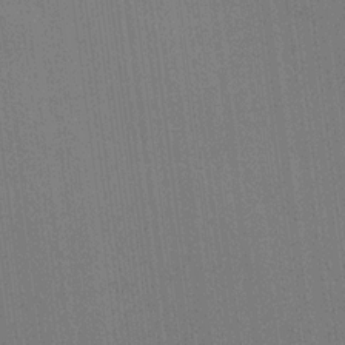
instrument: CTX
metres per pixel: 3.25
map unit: HNhu
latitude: 13.8583
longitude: 14.2740
